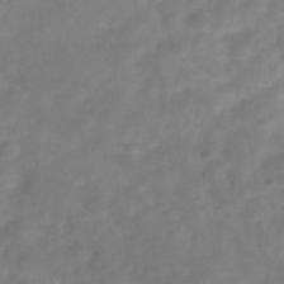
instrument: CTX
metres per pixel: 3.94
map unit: Hve
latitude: -32.1606
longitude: 92.9920
